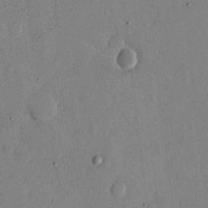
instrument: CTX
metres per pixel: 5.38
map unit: eHh
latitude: 12.9514
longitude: -68.3467
